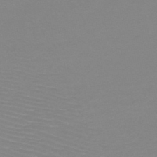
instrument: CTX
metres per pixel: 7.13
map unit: HNb
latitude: -48.2740
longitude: -43.1214
